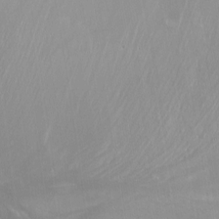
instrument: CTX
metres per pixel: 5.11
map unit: Nhu
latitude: -6.7274
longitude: -44.2900
